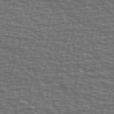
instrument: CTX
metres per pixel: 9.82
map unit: Ave
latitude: 39.5938
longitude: -113.6883
